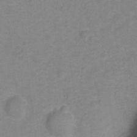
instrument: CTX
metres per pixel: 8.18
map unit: Hto
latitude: -0.7086
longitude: -34.2711
